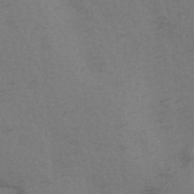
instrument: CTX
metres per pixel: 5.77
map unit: Ave
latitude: 14.4223
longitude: -105.2159
